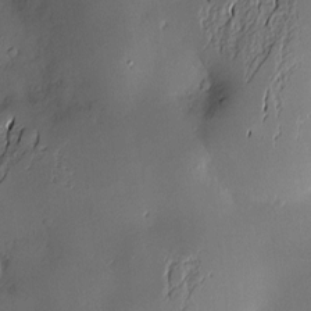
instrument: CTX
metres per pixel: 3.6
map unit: Hve
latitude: -9.9556
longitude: 174.5951
